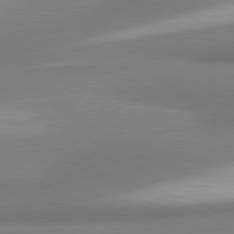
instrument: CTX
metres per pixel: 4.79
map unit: lApd
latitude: 80.2145
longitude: 177.5210
